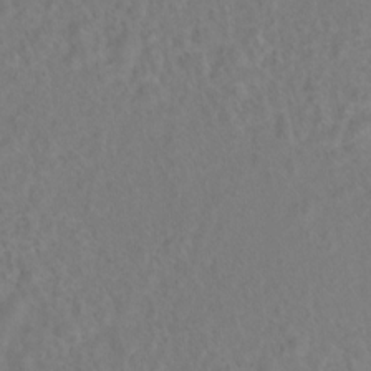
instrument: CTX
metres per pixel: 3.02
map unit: Hto
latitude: 6.7435
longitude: -31.2726
